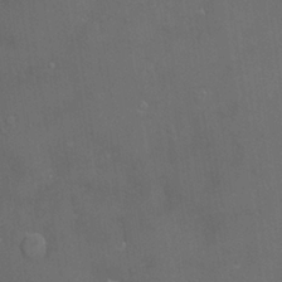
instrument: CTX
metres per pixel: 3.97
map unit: Hve
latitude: -11.4266
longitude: 174.5951
